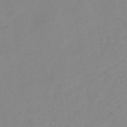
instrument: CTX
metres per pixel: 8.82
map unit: HNb
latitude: -31.7288
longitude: 62.0283
